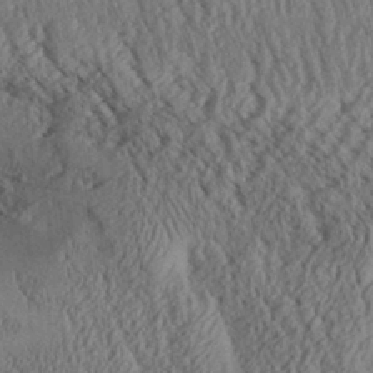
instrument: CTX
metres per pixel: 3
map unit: Aa
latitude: 28.5168
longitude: -134.5168
